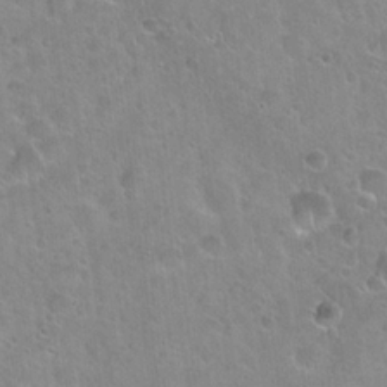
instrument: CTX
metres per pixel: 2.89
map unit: Hto
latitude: 22.1011
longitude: -52.6680
